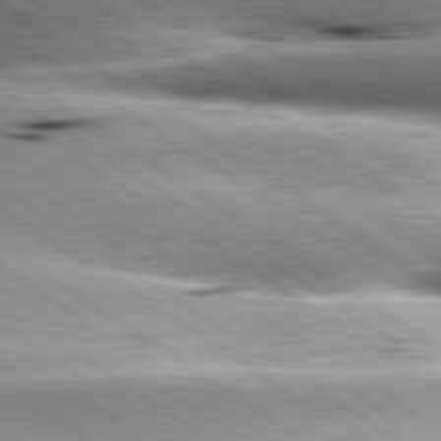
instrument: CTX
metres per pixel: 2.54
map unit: lApd
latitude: 80.2711
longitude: -141.0458
